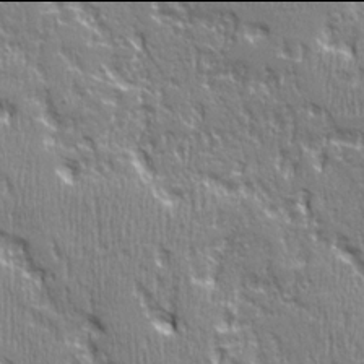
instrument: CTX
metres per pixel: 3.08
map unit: Ave
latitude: 21.9906
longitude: -134.7813
